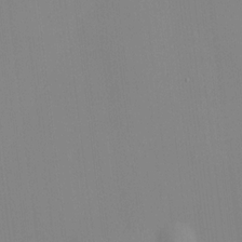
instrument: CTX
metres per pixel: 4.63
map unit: HNhu
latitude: 11.0648
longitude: 10.1795
